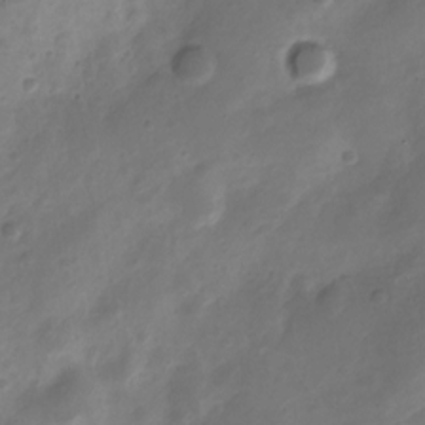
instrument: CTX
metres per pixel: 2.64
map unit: Nve
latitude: -20.5762
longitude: 108.2361
